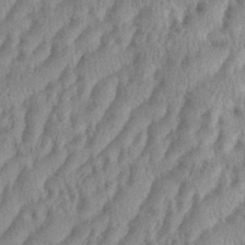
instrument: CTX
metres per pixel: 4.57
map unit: eHh
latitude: 36.3090
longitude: -137.6694
